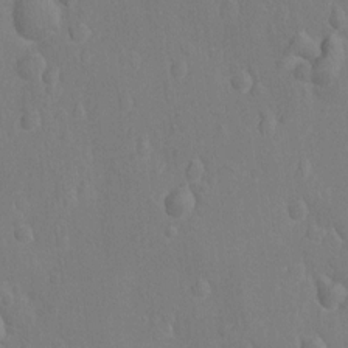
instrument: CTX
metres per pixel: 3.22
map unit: Nhu
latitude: -14.4251
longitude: -25.4993
